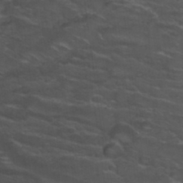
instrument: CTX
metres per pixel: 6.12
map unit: Hto
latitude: 32.1578
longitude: -50.4034
